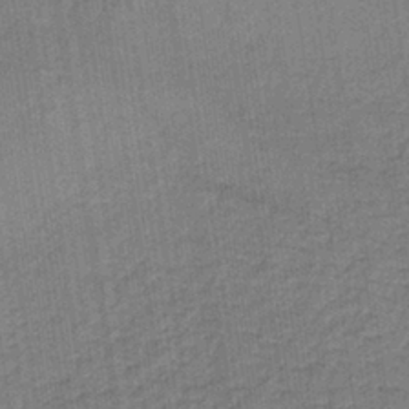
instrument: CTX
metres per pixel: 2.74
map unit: lHb
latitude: -36.2172
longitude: 59.2753
